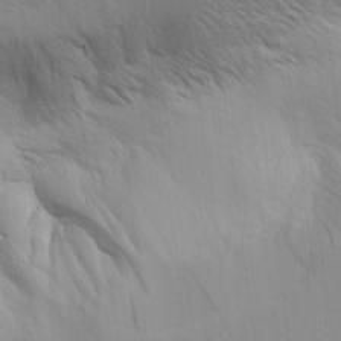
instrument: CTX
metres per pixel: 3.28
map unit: Aa
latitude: 9.1403
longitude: -135.6694
